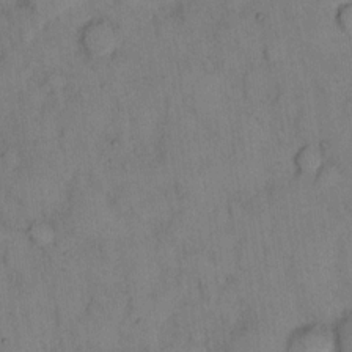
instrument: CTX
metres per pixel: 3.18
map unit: eHh
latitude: 13.1025
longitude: -62.8758
